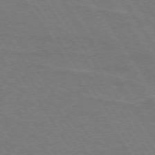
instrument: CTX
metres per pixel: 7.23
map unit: lApd
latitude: 74.1200
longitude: -56.4223
